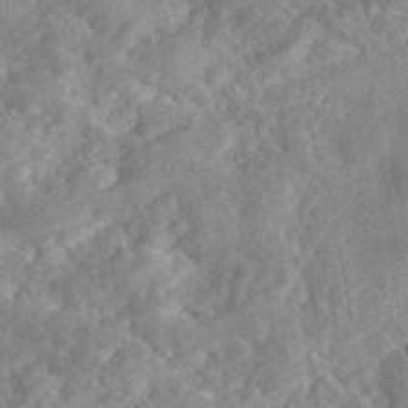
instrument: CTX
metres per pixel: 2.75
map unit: eAb
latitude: 45.6316
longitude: 127.8989
